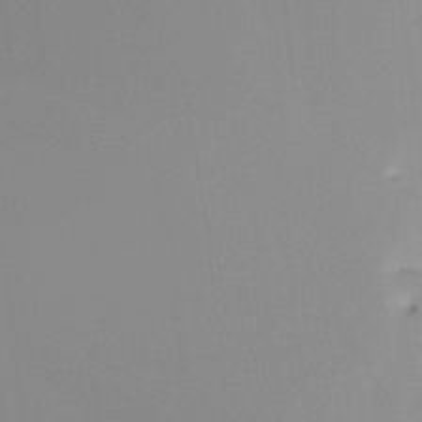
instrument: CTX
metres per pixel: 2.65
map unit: Ht
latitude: -12.7085
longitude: -49.7828
